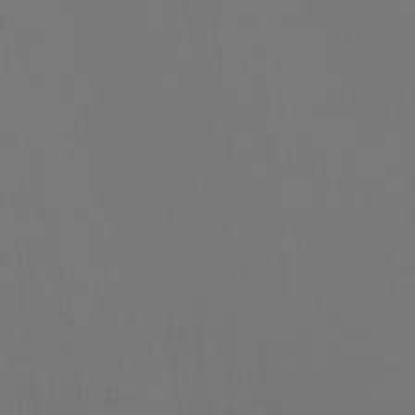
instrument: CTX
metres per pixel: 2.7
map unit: Ht
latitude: -4.3117
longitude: -62.1200
